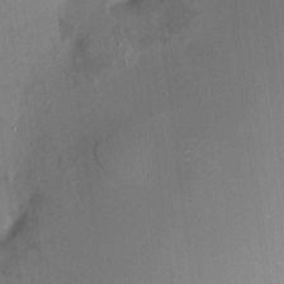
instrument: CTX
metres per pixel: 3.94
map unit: HNhu
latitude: 6.9514
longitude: 9.4076
